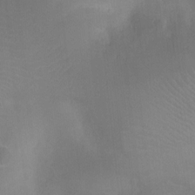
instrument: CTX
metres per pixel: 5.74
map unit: Ht
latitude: -10.1606
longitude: -39.3859
